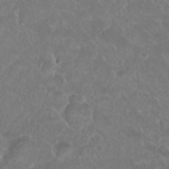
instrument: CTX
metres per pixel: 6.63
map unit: Nhu
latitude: 7.8205
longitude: -19.8772
